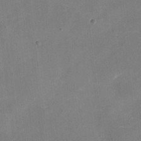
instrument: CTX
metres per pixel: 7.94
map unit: eHh
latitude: 4.8002
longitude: -66.3278
